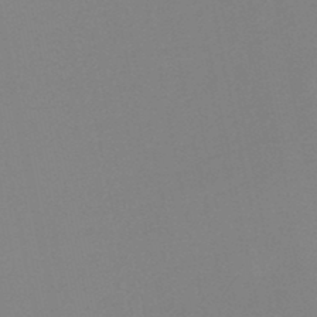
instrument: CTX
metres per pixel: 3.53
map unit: HNb
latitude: -45.8800
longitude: -43.0836
